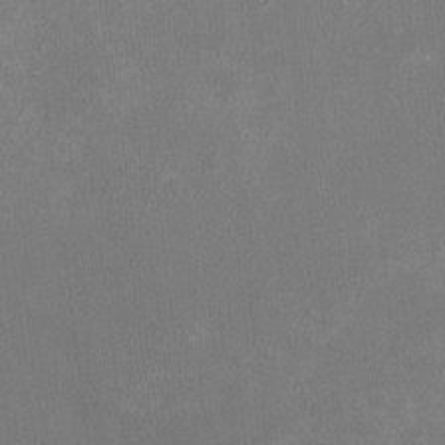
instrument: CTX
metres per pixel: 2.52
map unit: HNhu
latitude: -2.6518
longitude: -3.8772
